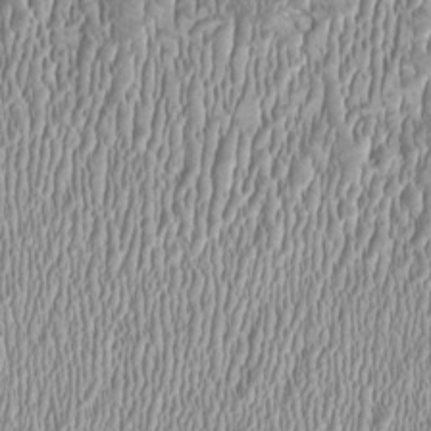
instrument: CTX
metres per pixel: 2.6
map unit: HNhu
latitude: -0.6519
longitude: 1.0109
